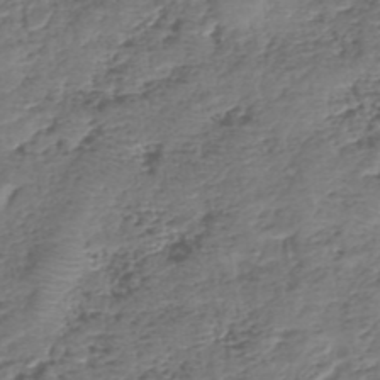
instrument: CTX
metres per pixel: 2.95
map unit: eHh
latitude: -39.5399
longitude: -29.2348
